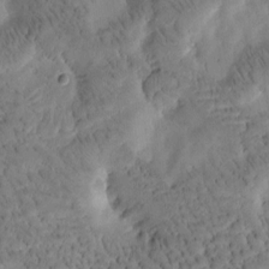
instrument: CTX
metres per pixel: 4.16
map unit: Htu
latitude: -3.8800
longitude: 172.0283
